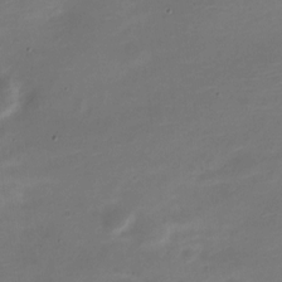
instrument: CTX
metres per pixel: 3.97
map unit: Nve
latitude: -21.5399
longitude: 104.8975
